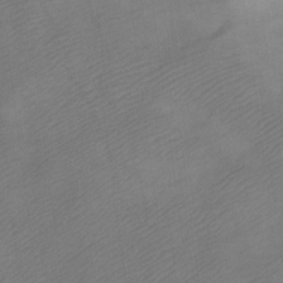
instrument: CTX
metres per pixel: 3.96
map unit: Ht
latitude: -7.3698
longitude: -34.7435
